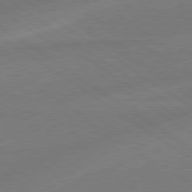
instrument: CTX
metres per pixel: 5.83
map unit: lApd
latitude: 79.0459
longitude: -143.2159
